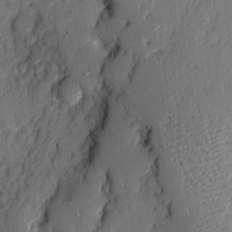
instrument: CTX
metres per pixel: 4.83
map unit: eHh
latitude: 5.1781
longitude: -76.2333
